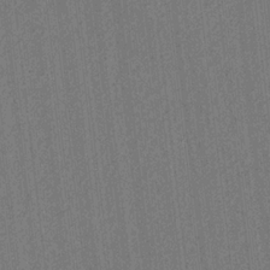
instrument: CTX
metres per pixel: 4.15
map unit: lAvf
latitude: 7.4426
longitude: 164.9353
